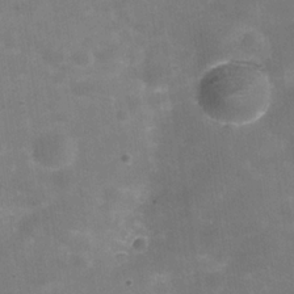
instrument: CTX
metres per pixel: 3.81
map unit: Hve
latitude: -30.6707
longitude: 93.6155
